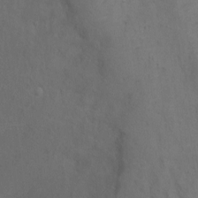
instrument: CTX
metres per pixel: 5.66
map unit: Ht
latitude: 0.7435
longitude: -35.9906
